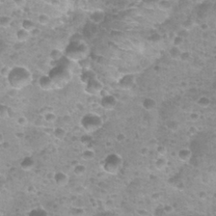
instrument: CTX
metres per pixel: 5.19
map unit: Nhu
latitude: 27.4238
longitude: -54.8758
